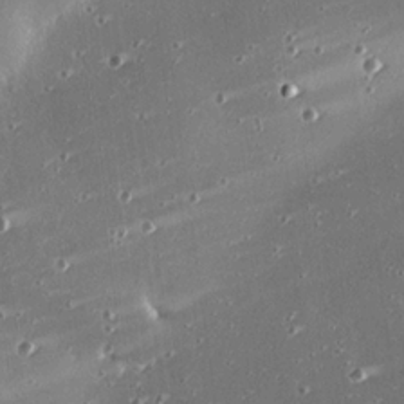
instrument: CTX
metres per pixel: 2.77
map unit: eHh
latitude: 24.9324
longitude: -89.6694
